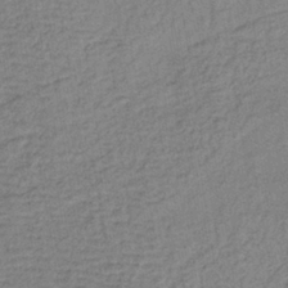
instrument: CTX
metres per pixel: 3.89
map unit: lHb
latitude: -38.2173
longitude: 63.4454
